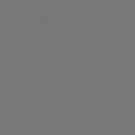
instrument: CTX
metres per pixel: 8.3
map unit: Hpe
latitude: 78.3845
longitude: -176.7624
